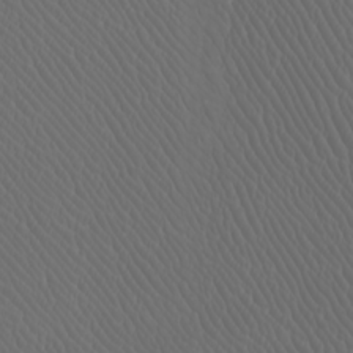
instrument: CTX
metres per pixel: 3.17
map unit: Htu
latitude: -5.0108
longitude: -89.8584
